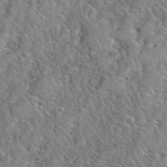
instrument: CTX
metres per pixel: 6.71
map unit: eHh
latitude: 40.9513
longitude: -57.0647
